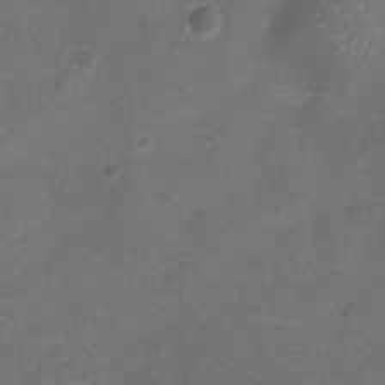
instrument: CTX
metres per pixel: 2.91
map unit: Ht
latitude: -3.8989
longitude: -19.4237
